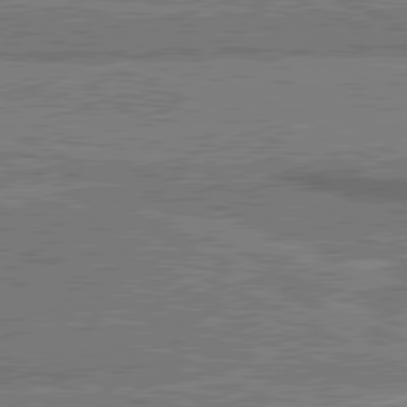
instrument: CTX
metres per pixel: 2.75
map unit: lApd
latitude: 80.9136
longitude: 140.2550
